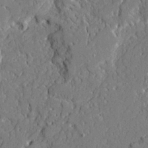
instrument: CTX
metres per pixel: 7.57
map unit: Ave
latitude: 21.6316
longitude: -128.8380
